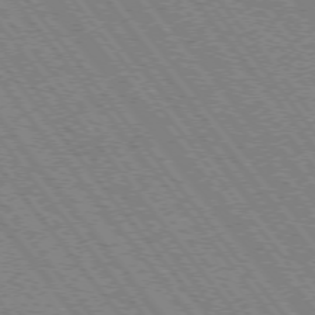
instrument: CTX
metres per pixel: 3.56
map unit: Hpe
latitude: -75.8423
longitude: -14.0444
